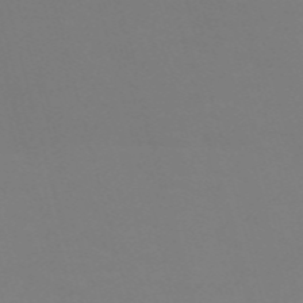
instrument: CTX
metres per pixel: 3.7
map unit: Nve
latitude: -59.2564
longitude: 60.1984
